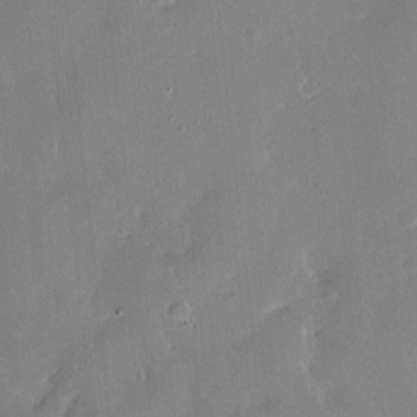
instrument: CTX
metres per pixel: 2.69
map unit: Hve
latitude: -10.5952
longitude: 175.5210
